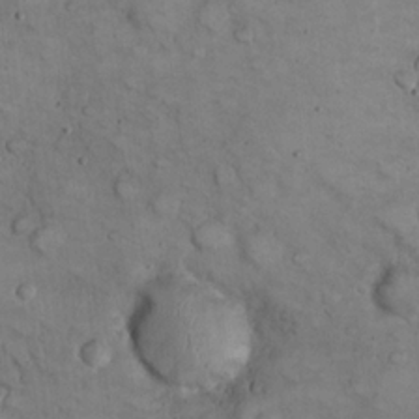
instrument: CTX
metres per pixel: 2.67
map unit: eHh
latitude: 22.6490
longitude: -60.1200
